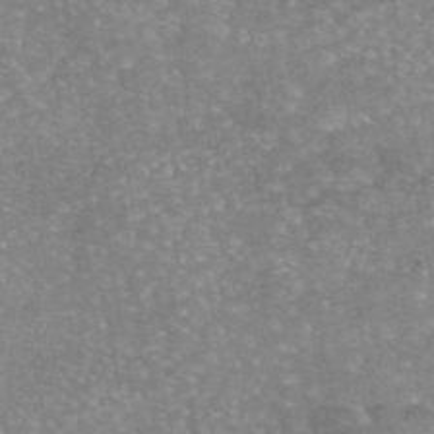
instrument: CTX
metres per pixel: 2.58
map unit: eAb
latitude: 45.6316
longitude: 104.8030
